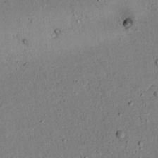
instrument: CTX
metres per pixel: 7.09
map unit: lAvf
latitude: 4.8002
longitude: 167.7289
